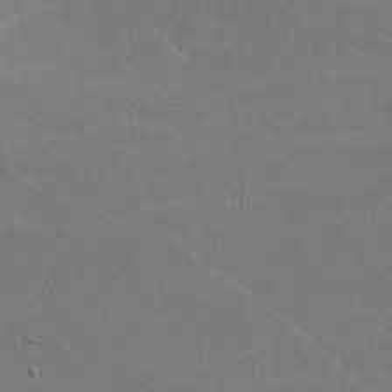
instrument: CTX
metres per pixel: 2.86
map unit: lHvf
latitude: -11.6911
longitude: -101.1781
